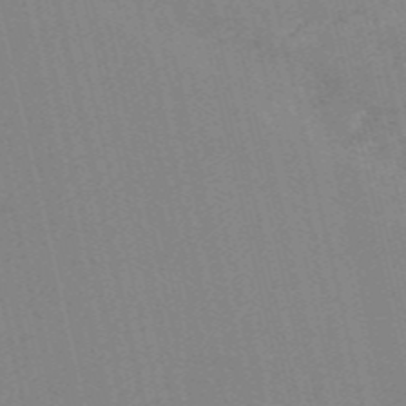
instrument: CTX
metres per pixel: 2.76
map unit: HNb
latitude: -55.1053
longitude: -47.9528
